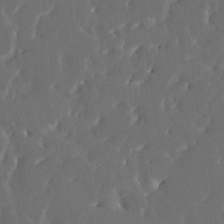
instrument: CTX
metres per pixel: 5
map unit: HNhu
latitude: 4.2333
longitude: 9.9556
